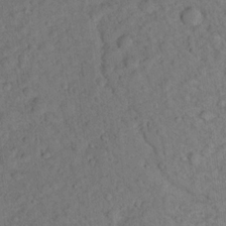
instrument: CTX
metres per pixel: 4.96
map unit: lHvf
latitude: 14.0633
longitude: 178.2739
